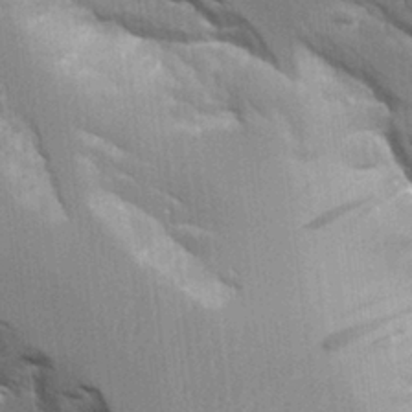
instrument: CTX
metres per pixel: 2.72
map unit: Aa
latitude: 11.1214
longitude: -125.8961
